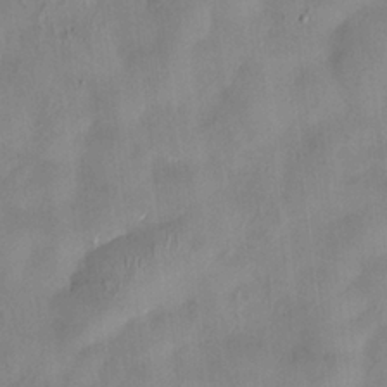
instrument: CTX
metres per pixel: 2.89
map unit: HNhu
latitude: 0.3845
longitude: -4.4412
